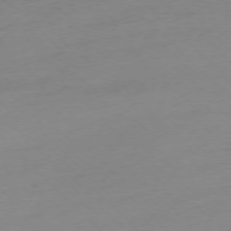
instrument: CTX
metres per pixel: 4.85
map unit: Ap
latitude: -77.1431
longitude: -62.8380
